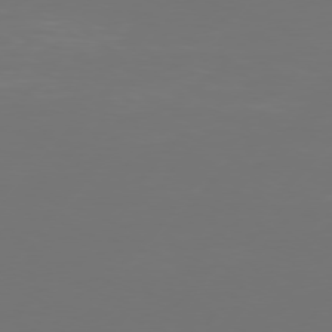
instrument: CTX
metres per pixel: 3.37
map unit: Hpe
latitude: 75.4993
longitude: -128.5923
